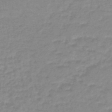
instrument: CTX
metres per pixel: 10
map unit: eHb
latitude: -45.6722
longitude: 81.9178
